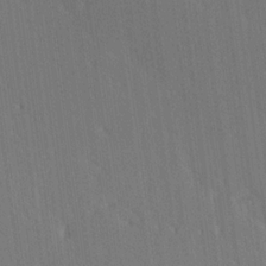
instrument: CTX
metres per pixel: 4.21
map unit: Ave
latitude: 19.9528
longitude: -137.5182
